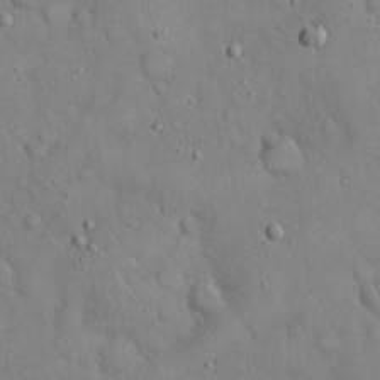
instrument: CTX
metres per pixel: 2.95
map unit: eHh
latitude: 19.8772
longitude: -60.5168
